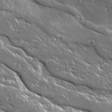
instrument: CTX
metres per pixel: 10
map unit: Ave
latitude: 18.9513
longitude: -136.9703
